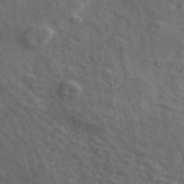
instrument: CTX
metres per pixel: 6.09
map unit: ANa
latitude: 49.7261
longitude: -81.0458
